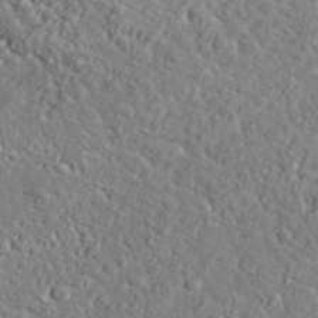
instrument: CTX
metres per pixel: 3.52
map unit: lHvf
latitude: 37.8961
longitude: -92.4223
